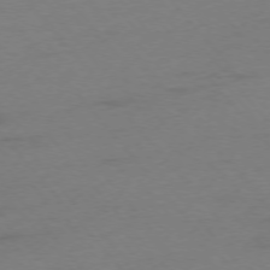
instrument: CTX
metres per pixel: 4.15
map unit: Ap
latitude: -75.8990
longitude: -72.2901
